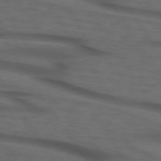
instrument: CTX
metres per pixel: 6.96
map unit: lApd
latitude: 73.6883
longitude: -74.6113
